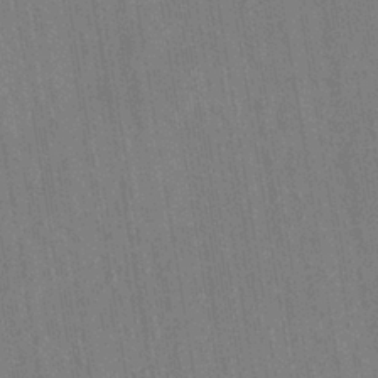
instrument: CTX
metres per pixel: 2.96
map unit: eHh
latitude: -39.4832
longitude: -26.5357
